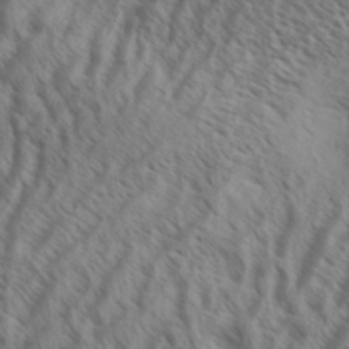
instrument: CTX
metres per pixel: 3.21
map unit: Aa
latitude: 33.8016
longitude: -139.0647
